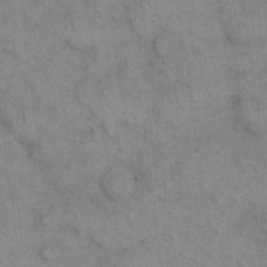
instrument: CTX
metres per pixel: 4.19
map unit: eHh
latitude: 15.1970
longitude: -66.9135
